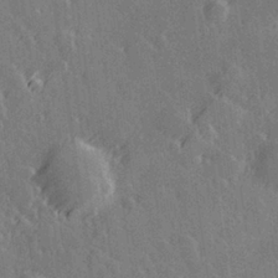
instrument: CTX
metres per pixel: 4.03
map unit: Hve
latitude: 27.5371
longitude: 145.9367
